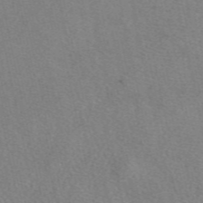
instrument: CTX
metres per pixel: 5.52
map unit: eAb
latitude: 48.8380
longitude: 113.3888
